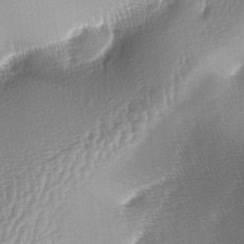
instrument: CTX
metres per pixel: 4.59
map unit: lAa
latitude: -4.8597
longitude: -128.7624
